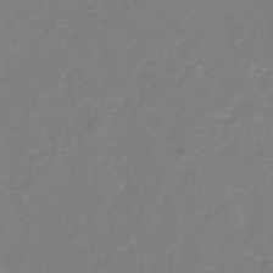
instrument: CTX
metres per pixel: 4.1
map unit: lHb
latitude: -31.5210
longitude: 65.0109
